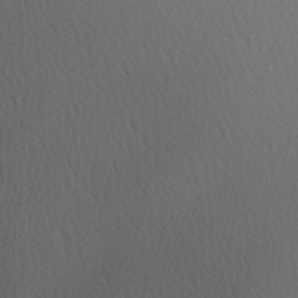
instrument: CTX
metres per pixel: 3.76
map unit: Hve
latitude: 13.1214
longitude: -90.9892
